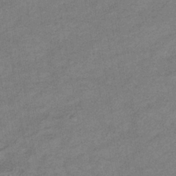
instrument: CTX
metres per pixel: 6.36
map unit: eHb
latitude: -38.4440
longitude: 80.2173
